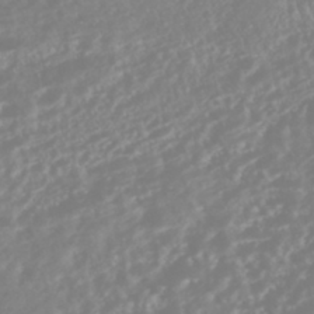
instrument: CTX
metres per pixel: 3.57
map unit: HNhu
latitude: -44.3684
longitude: 103.7100
